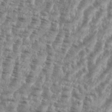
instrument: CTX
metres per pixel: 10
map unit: eHh
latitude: 35.5182
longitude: -136.2334
